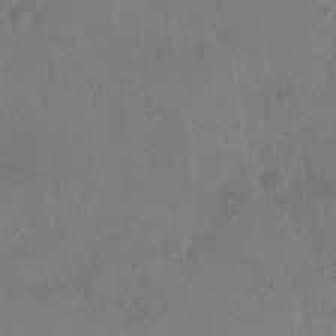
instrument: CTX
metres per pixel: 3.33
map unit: Nhu
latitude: 12.9325
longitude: -27.3671
